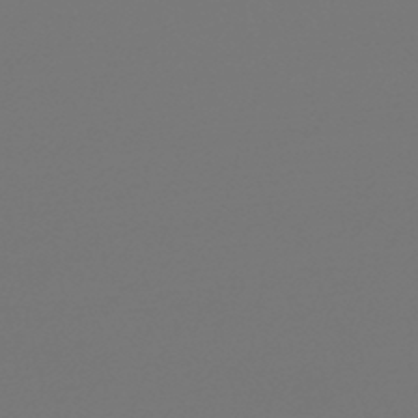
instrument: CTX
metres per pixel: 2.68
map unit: lHb
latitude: -47.3509
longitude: 59.7855
